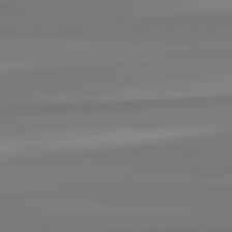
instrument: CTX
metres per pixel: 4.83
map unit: lApd
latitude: 82.6490
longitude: 173.8611
